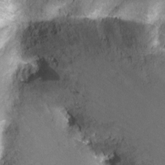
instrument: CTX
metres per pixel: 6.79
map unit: Nhu
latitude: -8.3117
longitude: -42.9136
